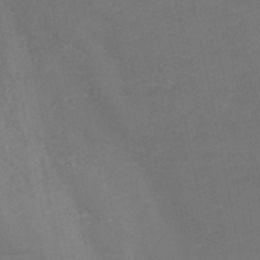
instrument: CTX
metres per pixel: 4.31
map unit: HNb
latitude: -46.1039
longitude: -47.5371
